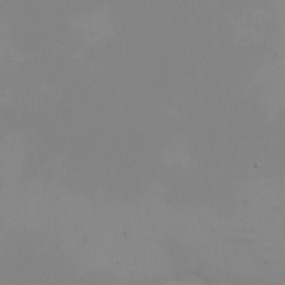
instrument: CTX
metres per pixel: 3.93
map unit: eHh
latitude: -5.1809
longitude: -83.4426
